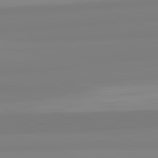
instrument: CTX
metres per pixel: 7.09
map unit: lApd
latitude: 82.4412
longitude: 175.2187
